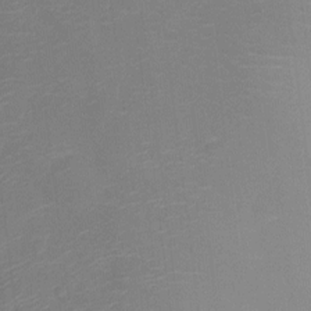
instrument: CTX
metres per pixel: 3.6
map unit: Ht
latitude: -11.2754
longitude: -23.5560
